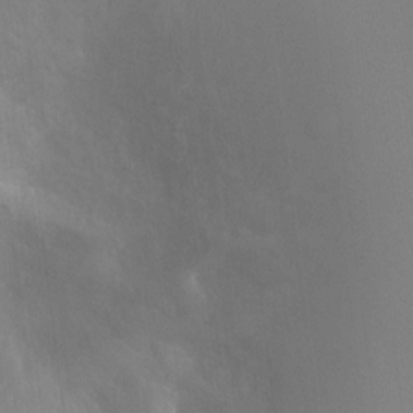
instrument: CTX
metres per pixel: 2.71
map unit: Ht
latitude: -0.9542
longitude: -35.2159
